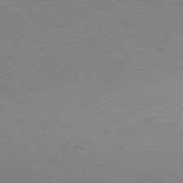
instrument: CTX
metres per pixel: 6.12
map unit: Ap
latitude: -76.8219
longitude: -85.4804
